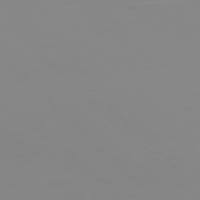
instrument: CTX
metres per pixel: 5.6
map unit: Hpe
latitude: 77.2726
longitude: -132.5357
